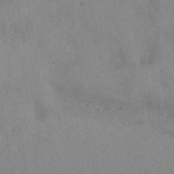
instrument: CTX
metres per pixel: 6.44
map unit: eAb
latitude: 40.5356
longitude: 108.5007
